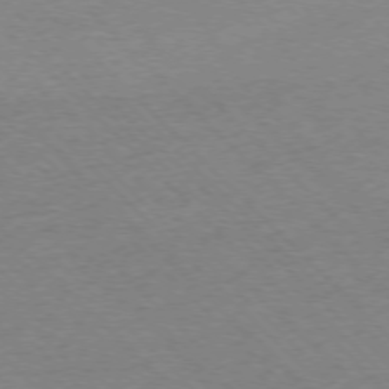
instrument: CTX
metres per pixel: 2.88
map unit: Ap
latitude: -76.5007
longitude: -93.9528
